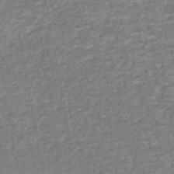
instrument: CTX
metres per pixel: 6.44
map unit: HNb
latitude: -51.3887
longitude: -49.5938
